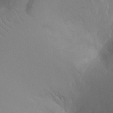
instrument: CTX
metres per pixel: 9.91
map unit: Ht
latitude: -16.6708
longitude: -40.9702
